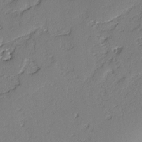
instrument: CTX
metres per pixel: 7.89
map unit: lAvf
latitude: -3.3509
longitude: -107.6505
